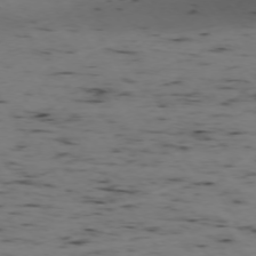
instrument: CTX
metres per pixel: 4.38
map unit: Hpe
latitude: -74.2551
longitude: 2.8407
